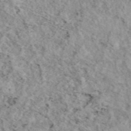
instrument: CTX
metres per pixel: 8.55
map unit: eAb
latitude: 45.3104
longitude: 112.0850
